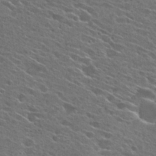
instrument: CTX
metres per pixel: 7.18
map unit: Hto
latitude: 26.8380
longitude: -44.8947
